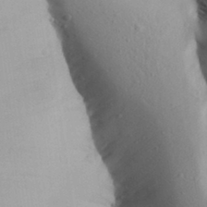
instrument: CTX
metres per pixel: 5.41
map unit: Aa
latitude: 28.0633
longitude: -147.9717
